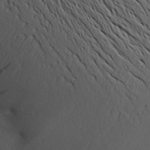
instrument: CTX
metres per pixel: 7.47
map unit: Aa
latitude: 25.8583
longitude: -142.4034
